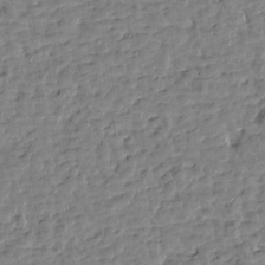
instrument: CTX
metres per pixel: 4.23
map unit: Htu
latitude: 0.9891
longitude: -179.2915
